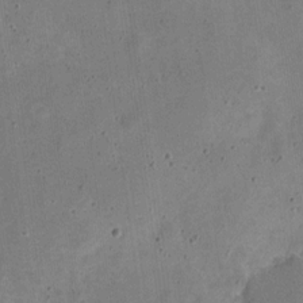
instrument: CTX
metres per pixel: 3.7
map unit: Nve
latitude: -26.1416
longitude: 105.9367
